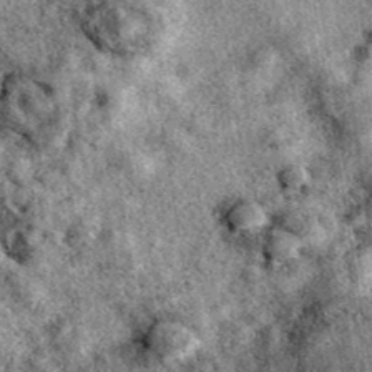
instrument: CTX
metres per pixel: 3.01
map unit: eAb
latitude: 39.4237
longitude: 111.4454
